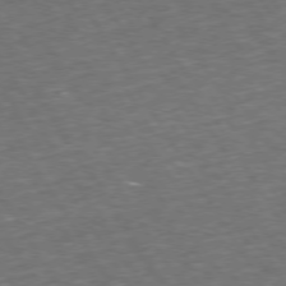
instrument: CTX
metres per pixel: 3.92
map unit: Hpe
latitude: 73.6883
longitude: -124.2900
